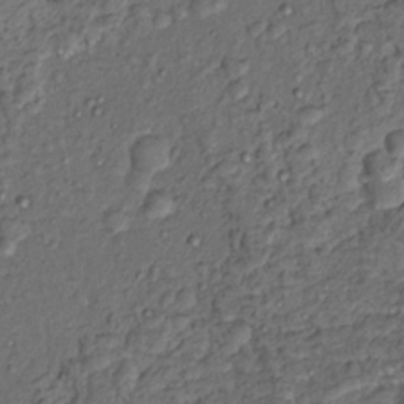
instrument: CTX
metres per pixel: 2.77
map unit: Hto
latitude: 14.4979
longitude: -30.0255
